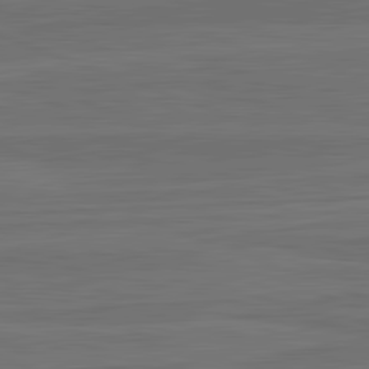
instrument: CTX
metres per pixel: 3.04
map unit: lApd
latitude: 82.6112
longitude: -179.6694
